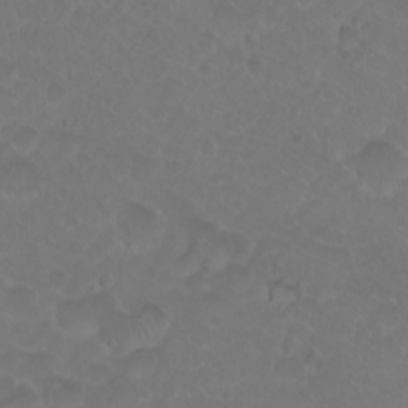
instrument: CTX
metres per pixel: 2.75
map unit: eHh
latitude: 1.0458
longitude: -55.0269
